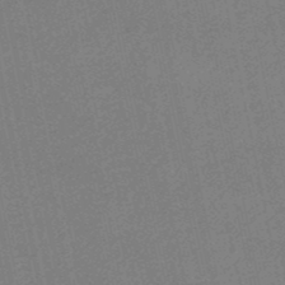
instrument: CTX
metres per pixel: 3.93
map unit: HNb
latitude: -48.9164
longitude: 59.2186
